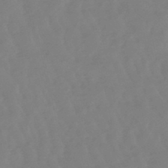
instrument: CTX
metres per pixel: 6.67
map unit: lHb
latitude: -48.8786
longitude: 78.6518
